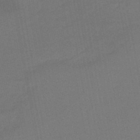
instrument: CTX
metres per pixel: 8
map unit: eHb
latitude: -47.8989
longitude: 88.8030
